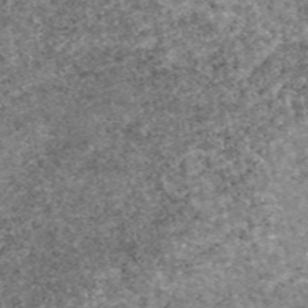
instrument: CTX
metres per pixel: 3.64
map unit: eAb
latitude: 48.4979
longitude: 122.3495
